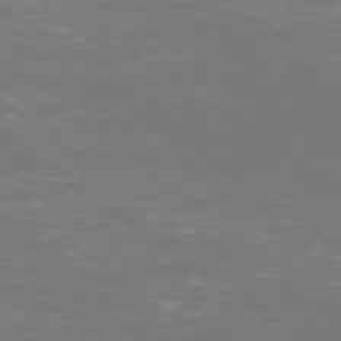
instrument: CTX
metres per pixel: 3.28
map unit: Ap
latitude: -79.0486
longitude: -61.6505
